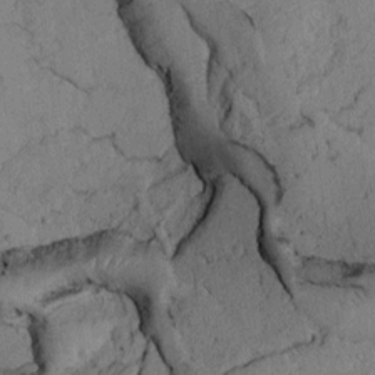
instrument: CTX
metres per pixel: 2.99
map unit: Htu
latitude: -3.4076
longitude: 169.0486
